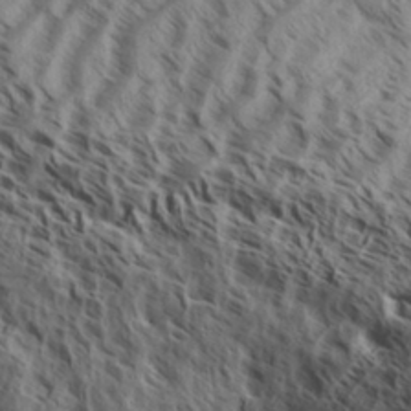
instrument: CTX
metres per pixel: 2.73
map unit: Aa
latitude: 33.1781
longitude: -138.0444
